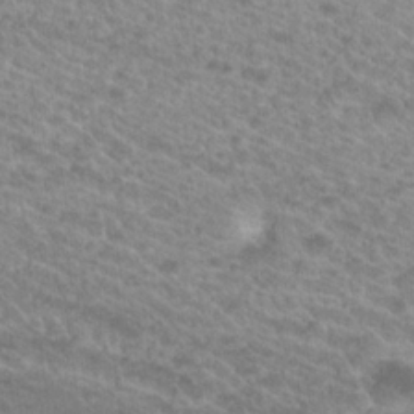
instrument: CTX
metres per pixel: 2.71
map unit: Hto
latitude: 21.3860
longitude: -37.8395
